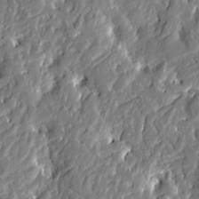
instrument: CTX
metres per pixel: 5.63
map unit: Htu
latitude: -1.8612
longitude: -179.8773
